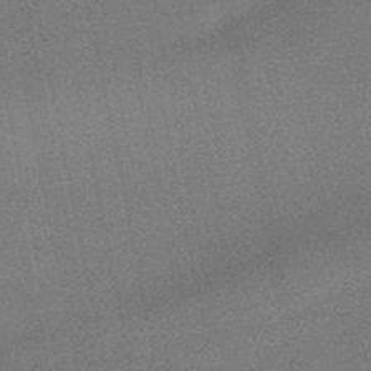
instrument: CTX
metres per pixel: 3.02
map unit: lHb
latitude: -48.9731
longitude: 79.3131
